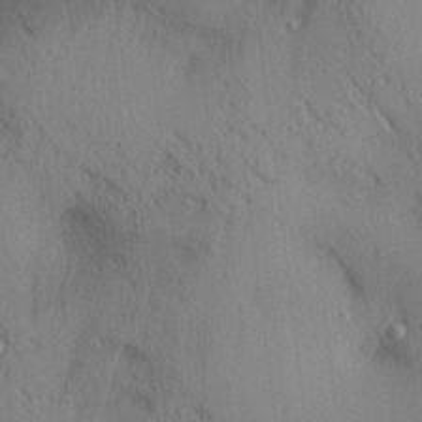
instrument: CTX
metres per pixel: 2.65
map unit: lAa
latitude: 4.0633
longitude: -117.1970
